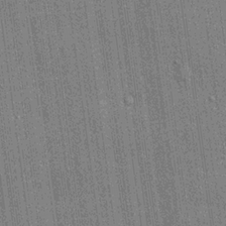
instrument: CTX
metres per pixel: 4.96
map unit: lHvf
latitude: 19.9717
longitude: 143.0297
